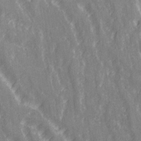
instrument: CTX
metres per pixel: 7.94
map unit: Ave
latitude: 21.3104
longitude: -133.9717
